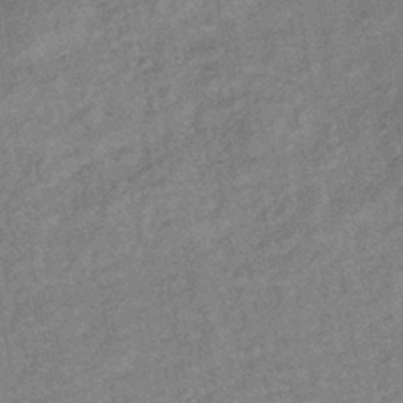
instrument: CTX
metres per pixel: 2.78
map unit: eHb
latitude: -41.6911
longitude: 82.0283
